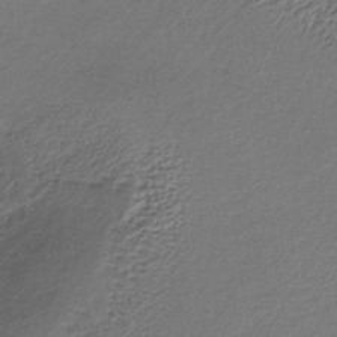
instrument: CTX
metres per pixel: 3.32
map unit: lHb
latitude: -35.1998
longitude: 61.5210
